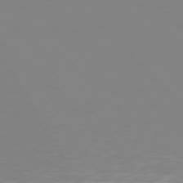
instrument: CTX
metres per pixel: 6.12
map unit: Hpe
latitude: 77.4048
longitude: -162.0444
